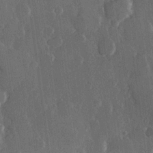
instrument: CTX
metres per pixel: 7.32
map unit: Hve
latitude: 22.7624
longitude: 147.9178
